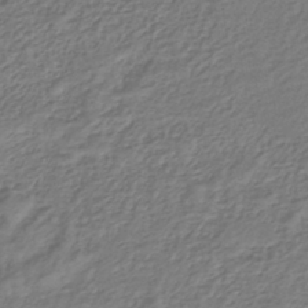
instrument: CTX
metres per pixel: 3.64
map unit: lHb
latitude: -39.4455
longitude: 71.7100
